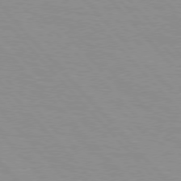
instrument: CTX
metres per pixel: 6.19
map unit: Hpe
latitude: 76.3845
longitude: -154.1956
